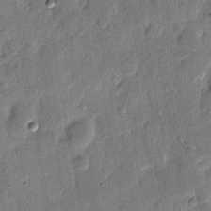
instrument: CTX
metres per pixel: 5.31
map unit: eHh
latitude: 8.9514
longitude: -66.6490
